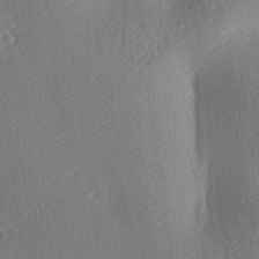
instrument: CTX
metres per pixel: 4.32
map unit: lAa
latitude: -8.9731
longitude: -127.5182
